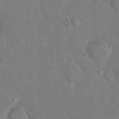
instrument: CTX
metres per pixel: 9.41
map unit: eHh
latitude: 19.7071
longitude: -62.0255
